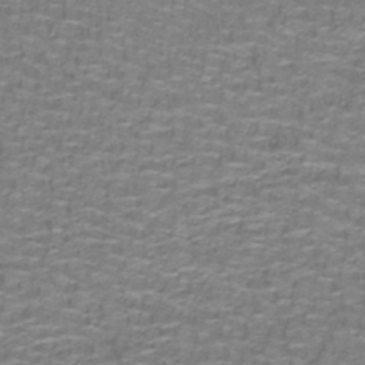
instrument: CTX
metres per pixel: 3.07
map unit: lHb
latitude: -42.0661
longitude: 55.6722
